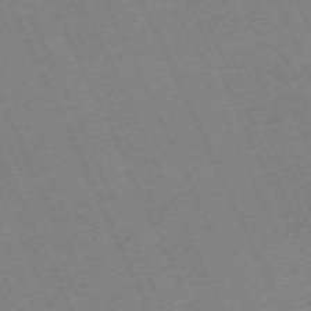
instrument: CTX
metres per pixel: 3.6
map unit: Hpe
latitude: -70.8597
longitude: 12.6330
